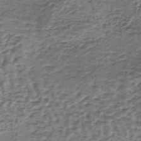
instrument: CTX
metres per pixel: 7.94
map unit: lHb
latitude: -37.1242
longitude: 60.8030
